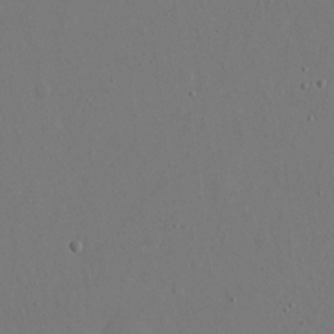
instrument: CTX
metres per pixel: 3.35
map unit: eHh
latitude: 16.3467
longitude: -69.9339
